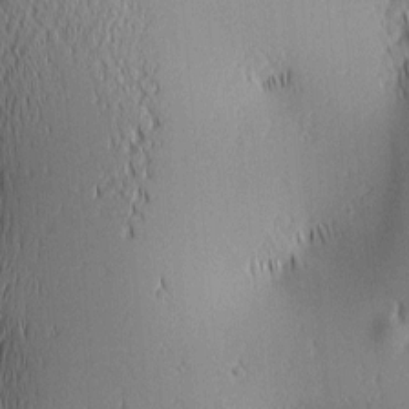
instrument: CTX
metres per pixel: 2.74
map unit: lAa
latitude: 1.9717
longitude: -116.1011
